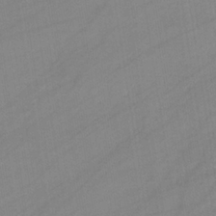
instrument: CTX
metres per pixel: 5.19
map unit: eHb
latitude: -34.1417
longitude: 72.8975
